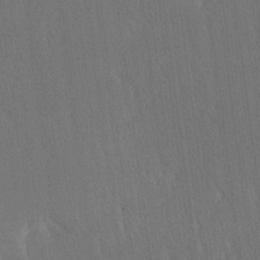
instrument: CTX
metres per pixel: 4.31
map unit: Ave
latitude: 21.2159
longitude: -136.7813
